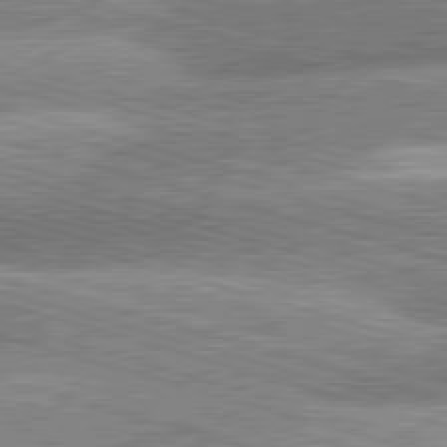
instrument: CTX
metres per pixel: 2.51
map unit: lApd
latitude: 81.2537
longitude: -162.8569
